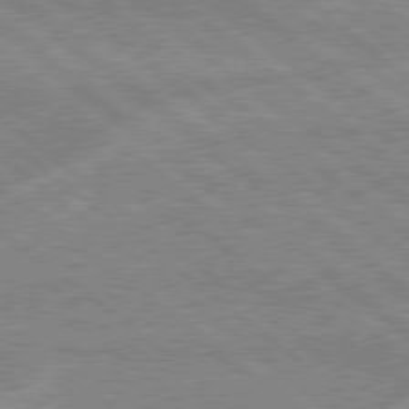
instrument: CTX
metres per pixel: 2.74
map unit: lApd
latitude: 78.8758
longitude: -160.1389
